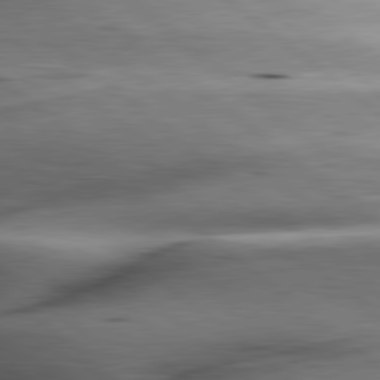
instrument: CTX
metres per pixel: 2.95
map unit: lApd
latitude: 80.2145
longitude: -143.8961
